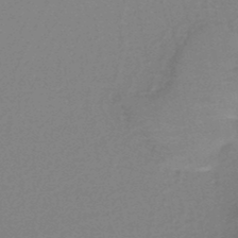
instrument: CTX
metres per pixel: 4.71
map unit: HNb
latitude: -46.6707
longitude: -39.6883
